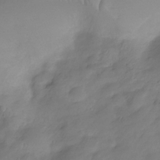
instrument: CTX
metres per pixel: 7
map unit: Hve
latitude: -28.1039
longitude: 91.8423
